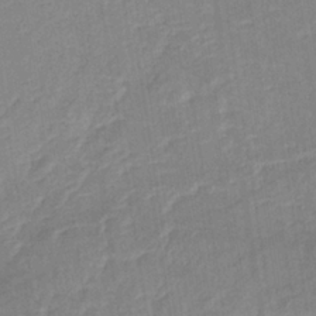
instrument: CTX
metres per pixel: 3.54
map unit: lHb
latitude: -34.7652
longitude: 71.9178
